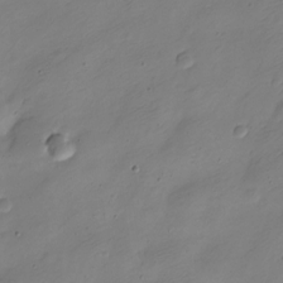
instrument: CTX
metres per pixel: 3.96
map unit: Nve
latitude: -22.5196
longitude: 106.0850
